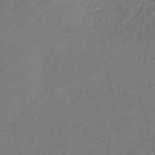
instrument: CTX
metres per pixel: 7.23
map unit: eHh
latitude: -42.2361
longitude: 120.6140
